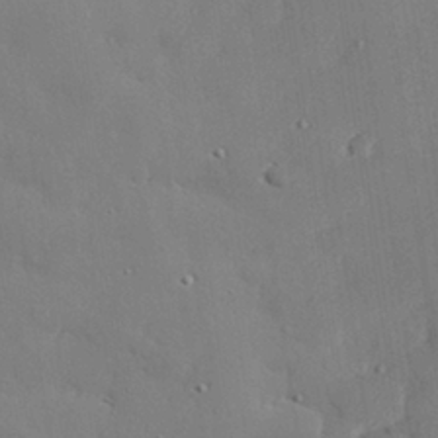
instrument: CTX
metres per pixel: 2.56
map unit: eHh
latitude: 29.0836
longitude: -82.1577
